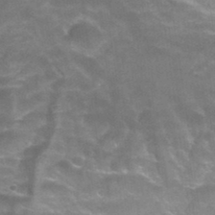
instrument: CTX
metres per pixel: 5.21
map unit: Hto
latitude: 34.4790
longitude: -40.1766
